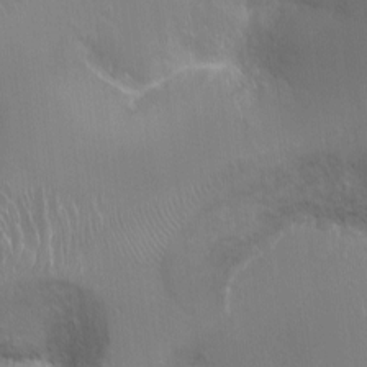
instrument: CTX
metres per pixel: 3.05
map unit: Ht
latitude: -14.8975
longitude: -40.8002
